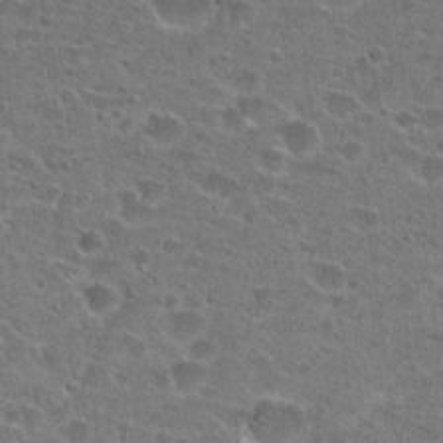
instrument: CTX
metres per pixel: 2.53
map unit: Hto
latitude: 22.4223
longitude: -43.2348
